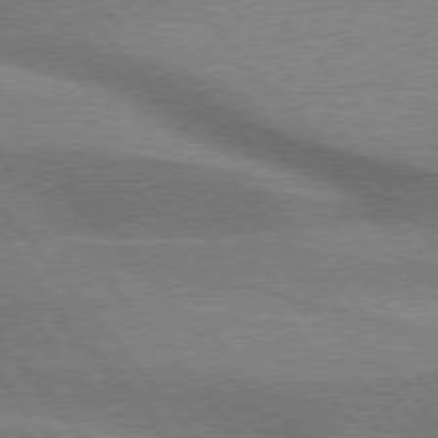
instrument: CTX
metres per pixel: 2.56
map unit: lApd
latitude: 76.2144
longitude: -61.4615
